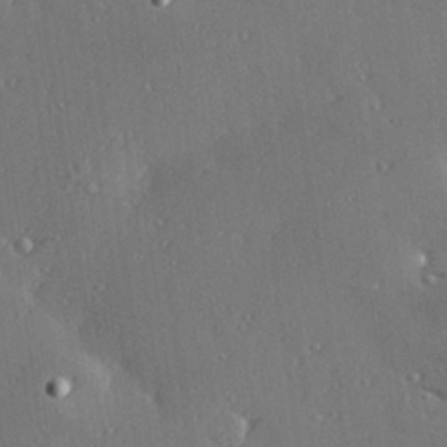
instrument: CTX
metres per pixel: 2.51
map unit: Hve
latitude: 27.7828
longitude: -92.1766
